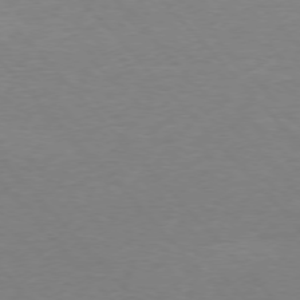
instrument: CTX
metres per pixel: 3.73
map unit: Ap
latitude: -76.3684
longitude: -93.0458
